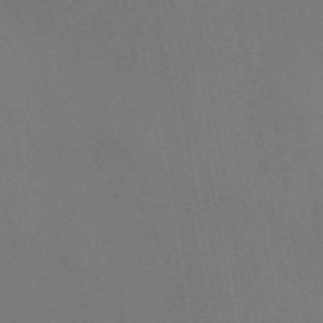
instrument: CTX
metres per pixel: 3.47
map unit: eAb
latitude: 46.8758
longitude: 109.3510
